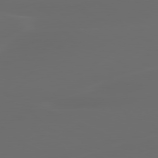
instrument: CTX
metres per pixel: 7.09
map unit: lApd
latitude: 80.4412
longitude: -117.1214
